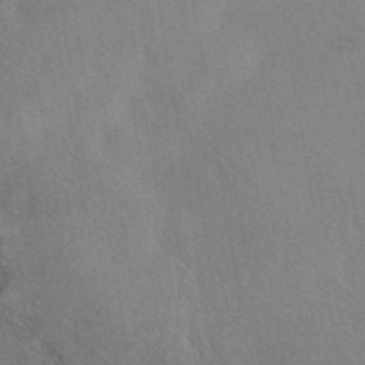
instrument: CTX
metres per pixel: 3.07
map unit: eAb
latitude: 40.9891
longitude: 103.3510
